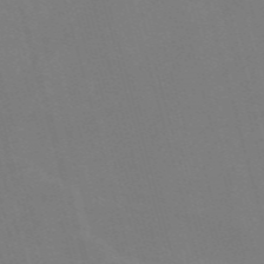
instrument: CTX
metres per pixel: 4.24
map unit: Nve
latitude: -58.6140
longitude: 62.1605
